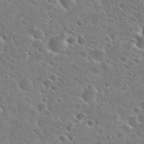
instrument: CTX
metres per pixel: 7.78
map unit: Hto
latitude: 25.3103
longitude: -46.5735
